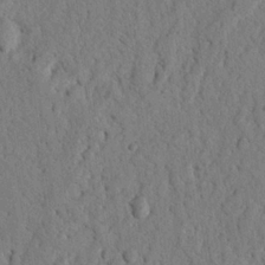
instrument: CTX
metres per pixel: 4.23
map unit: Nhu
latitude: 21.4238
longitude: -76.4223
